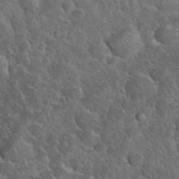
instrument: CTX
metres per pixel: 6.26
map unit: eHh
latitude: 33.9339
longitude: -66.6112
